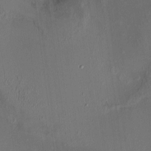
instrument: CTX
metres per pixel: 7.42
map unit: HNhu
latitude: 7.3293
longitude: 7.7855
